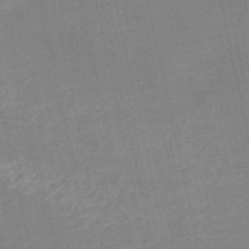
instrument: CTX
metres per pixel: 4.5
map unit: HNb
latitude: -51.5399
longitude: -48.0822
